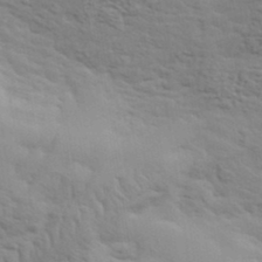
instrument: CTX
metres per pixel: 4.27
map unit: eHh
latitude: 37.2348
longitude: -81.3859
